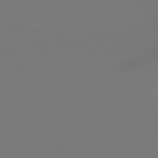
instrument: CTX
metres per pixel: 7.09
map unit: Hpe
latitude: 78.6302
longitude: -129.0647
